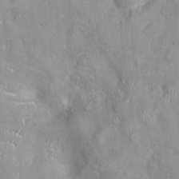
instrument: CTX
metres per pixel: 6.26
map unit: Ht
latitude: -4.1605
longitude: -15.1593
